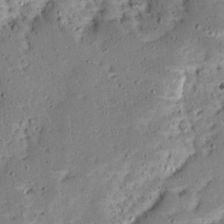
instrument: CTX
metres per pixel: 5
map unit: Ave
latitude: 13.7828
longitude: -138.6113
